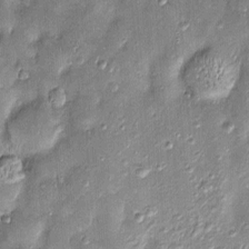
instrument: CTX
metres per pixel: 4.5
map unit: Htu
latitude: -6.5196
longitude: 158.8030
